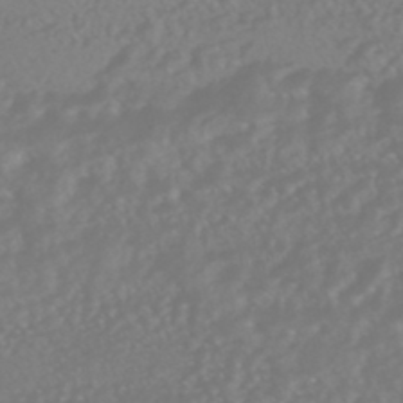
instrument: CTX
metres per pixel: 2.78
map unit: HNhu
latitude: -47.3509
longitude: 97.2943
